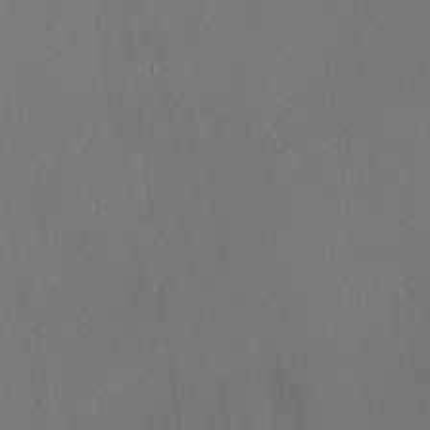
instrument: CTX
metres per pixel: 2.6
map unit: Nhu
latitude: 0.8947
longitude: -77.2537
